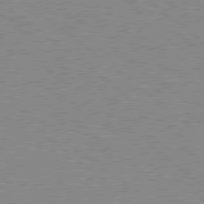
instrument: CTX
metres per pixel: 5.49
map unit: Hpe
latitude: 78.7435
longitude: -144.1767
